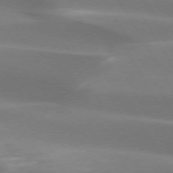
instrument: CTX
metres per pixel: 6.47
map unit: lApd
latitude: 73.7072
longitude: -49.6883
